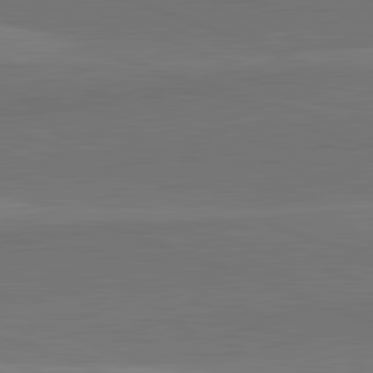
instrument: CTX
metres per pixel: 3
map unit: lApd
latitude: 82.2144
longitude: 137.1242
